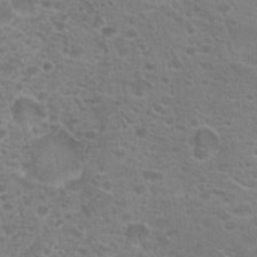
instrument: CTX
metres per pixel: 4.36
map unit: Hto
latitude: 19.6127
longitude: -41.8961
